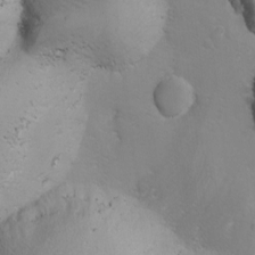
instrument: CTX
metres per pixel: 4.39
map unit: Ave
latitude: -11.3132
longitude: -121.1592
